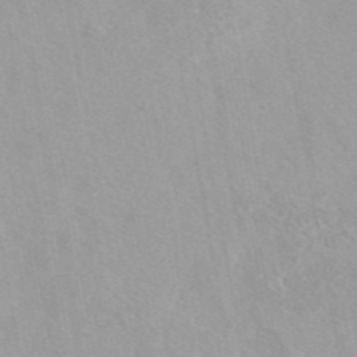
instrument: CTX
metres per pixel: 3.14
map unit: eAb
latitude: 44.1389
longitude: 115.3887
